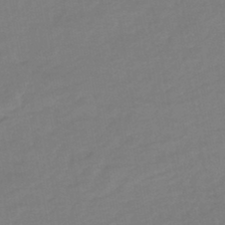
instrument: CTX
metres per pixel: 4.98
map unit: HNhu
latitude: -46.0661
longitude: 94.0661
